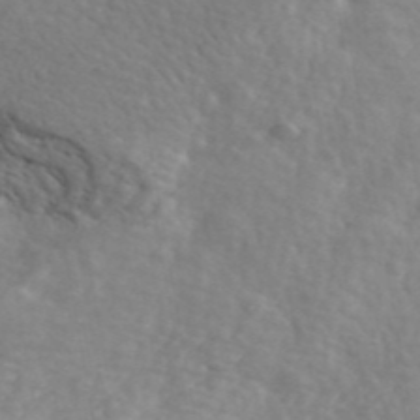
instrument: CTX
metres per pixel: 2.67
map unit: ANa
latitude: 44.0633
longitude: -85.3104
